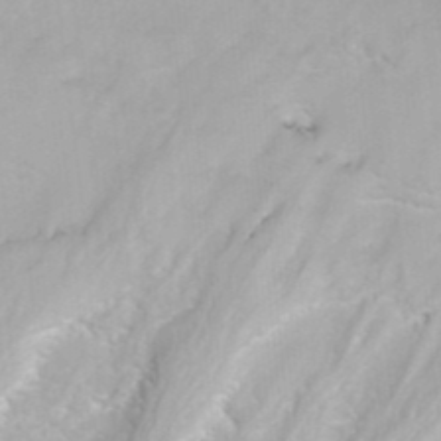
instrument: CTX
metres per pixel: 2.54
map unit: ANa
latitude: 40.0255
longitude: 23.7289
